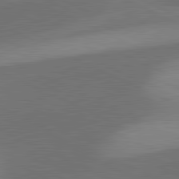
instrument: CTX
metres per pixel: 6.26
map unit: lApd
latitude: 81.5371
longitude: 126.8597
